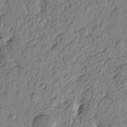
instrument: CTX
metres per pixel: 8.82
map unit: Htu
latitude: -5.0297
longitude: -179.7639
